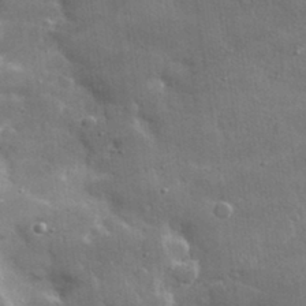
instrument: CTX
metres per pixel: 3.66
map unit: lHvf
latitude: 32.6490
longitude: -92.5356
